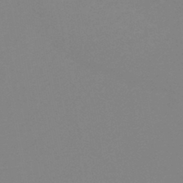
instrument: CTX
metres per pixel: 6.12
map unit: HNb
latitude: -43.9556
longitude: -40.3089
